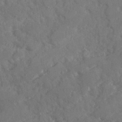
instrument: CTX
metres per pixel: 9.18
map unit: Ave
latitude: 20.3845
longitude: -130.3846
